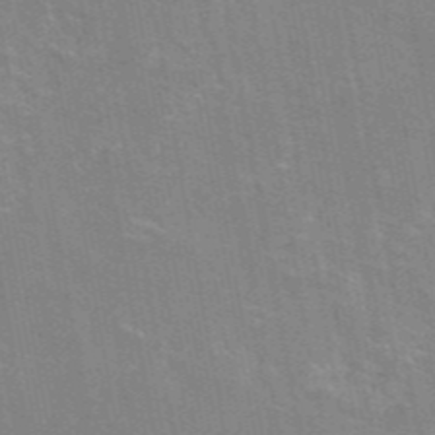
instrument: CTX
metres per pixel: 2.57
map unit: eAb
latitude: 46.5168
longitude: 117.0108
